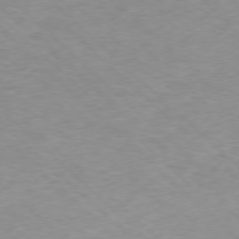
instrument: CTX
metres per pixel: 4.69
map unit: Ap
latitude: -77.1998
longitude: -93.9339
